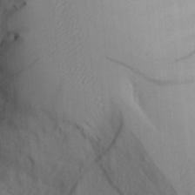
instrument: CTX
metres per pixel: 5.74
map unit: Aa
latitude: 25.9339
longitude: -131.7639
